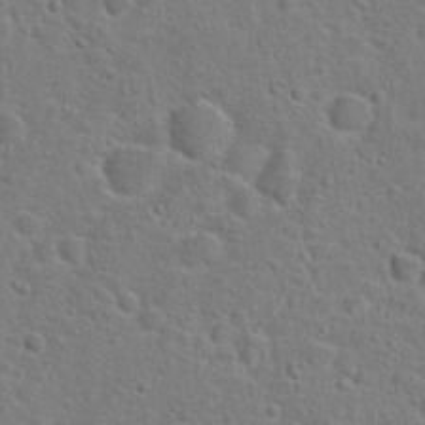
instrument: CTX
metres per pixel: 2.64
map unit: Hto
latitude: 23.2348
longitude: -46.3657
